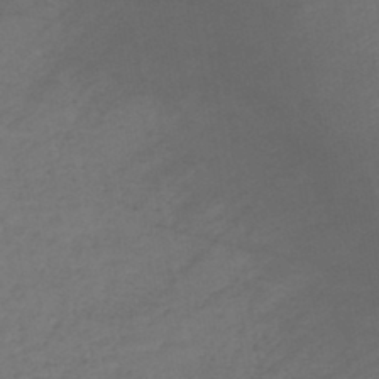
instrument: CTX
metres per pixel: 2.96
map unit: lHb
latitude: -42.7463
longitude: 74.9920
